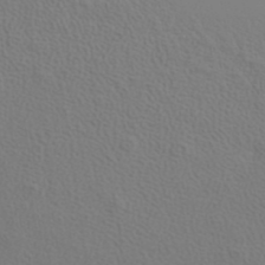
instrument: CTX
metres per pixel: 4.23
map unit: ANa
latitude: 39.1403
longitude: 20.8974
